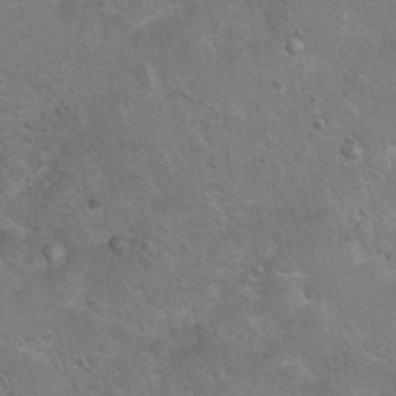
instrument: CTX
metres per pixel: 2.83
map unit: Ht
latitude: 4.0444
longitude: -27.8583
